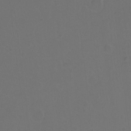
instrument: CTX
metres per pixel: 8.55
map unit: Hto
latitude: -10.9731
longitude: -37.6883
